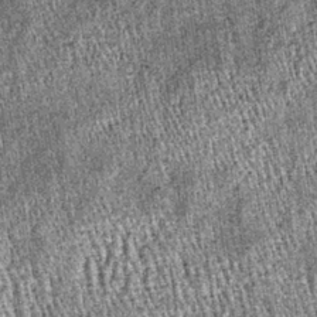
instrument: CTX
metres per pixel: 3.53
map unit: lHb
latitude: -37.4832
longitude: 67.7478
